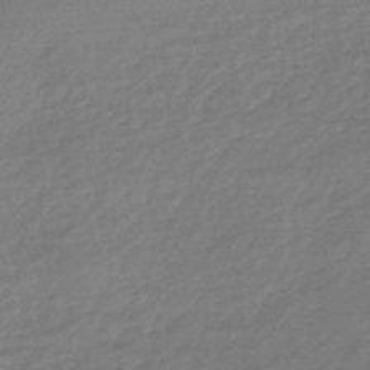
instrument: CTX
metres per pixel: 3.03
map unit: HNhu
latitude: -46.7841
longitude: 89.6722
